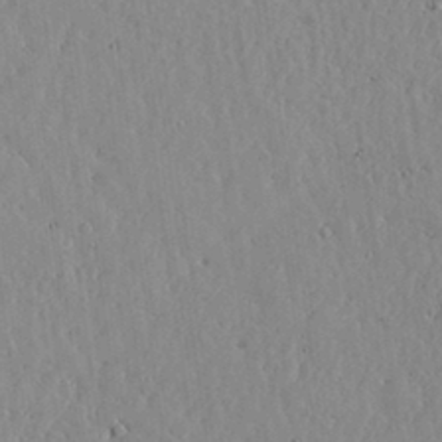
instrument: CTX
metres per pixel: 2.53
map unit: lHvf
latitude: 17.4615
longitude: -113.9528
